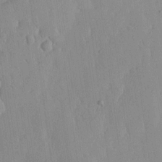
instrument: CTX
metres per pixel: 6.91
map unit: lHvf
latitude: 17.0081
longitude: -114.7624
